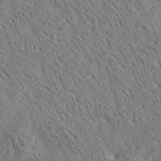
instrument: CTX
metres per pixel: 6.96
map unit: Ave
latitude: 20.2523
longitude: -140.1199
